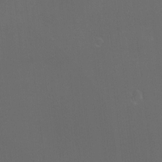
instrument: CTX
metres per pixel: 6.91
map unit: HNhu
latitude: 9.2726
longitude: 13.6722
